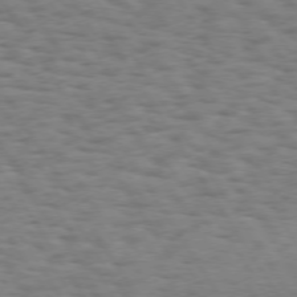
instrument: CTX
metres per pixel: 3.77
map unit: Hpe
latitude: 73.2348
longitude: -140.2522
